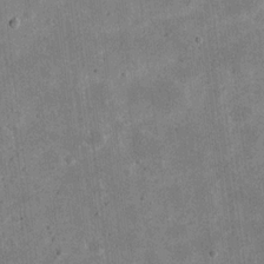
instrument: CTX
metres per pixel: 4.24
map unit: eHh
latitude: 20.0255
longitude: -71.3859
